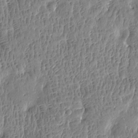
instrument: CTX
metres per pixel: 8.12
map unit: Htu
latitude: -4.1416
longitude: 175.7666
